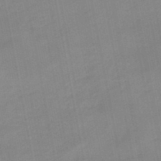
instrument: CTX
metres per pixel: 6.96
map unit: eHb
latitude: -47.6910
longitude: 89.0297
